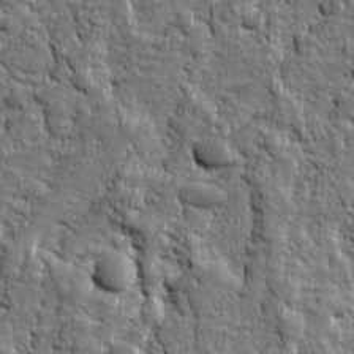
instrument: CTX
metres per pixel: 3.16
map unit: Ave
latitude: 16.3089
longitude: -134.2711
